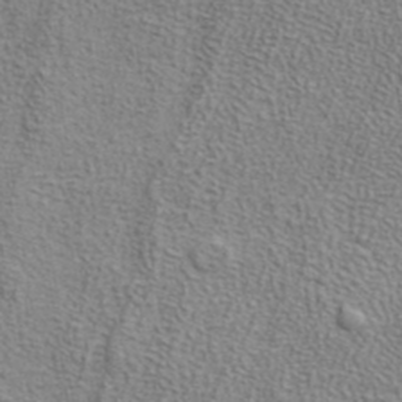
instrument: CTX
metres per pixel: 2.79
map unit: ANa
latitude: 38.2522
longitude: 20.2928
